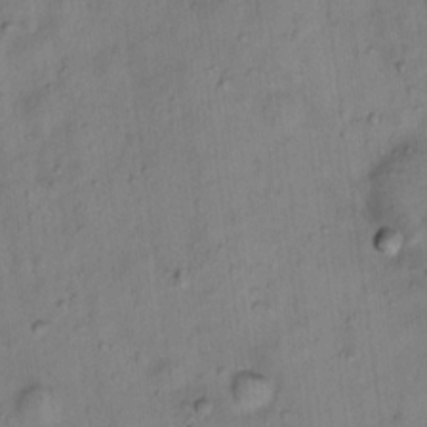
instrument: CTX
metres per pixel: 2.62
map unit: Hto
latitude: 15.6505
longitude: -40.1010
